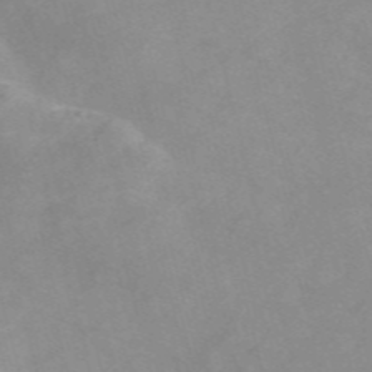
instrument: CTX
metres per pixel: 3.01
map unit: Nve
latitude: -57.7666
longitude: 59.3509
